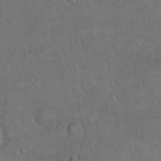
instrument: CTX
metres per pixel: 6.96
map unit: Hto
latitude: 16.6679
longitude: -59.2537
